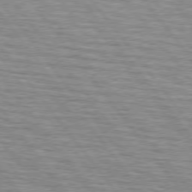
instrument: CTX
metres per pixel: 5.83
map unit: lApd
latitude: 75.3671
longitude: -75.8961
